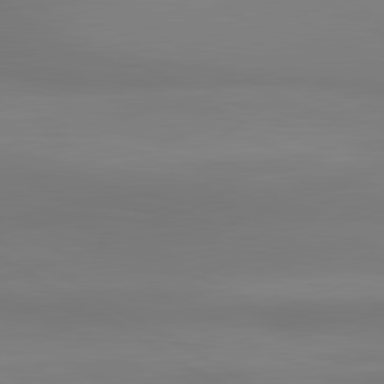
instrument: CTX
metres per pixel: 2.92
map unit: lApd
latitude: 80.5735
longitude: 137.8800
